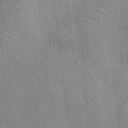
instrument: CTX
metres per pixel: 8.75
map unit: Ht
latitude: -3.1431
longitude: -12.8380
